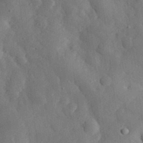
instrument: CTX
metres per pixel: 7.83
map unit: eHh
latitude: 31.1592
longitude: -77.1592
